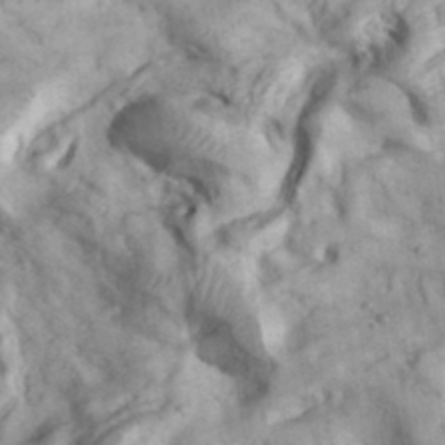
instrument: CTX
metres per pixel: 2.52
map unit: eHh
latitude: 34.9513
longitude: -68.1578
